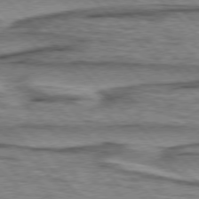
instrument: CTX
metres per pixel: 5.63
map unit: lApd
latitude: 76.8380
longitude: -78.1011
